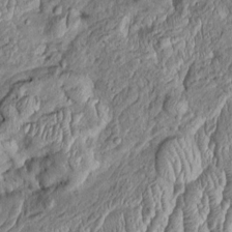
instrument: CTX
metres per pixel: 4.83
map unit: Htu
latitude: -6.0661
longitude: 156.5007
